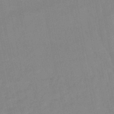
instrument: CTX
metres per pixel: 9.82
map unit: lHb
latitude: -48.5385
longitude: 75.5399
